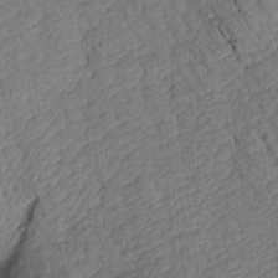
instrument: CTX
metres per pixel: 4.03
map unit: Aa
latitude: 16.4223
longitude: -146.2145
